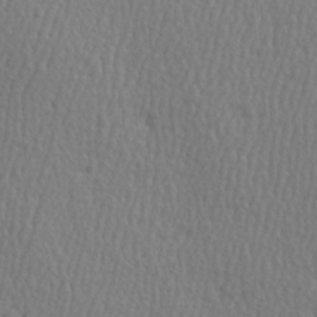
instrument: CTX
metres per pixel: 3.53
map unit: Hve
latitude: 3.5371
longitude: -124.4034
